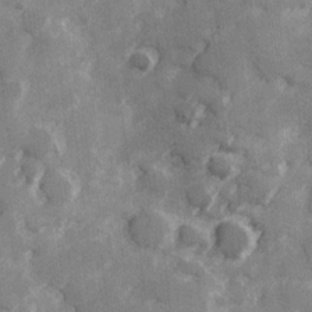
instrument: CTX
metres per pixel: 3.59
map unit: Hve
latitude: 25.6882
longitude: 147.1431
